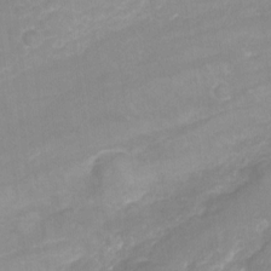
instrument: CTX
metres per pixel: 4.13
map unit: Nhu
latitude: -22.4440
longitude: -55.9906
